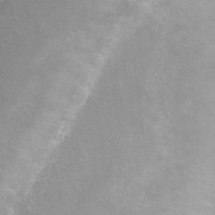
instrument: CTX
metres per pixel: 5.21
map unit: Nhu
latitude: 26.6680
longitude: -50.6301
